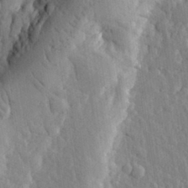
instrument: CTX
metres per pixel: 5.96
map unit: eHh
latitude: 31.7450
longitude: -80.1389
